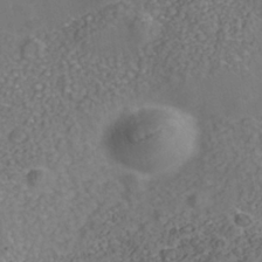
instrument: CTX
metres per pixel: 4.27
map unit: Nhe
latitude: -40.5385
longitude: -99.8394
